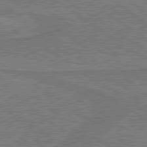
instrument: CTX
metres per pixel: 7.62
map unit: lApd
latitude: 79.9528
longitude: 169.9556
